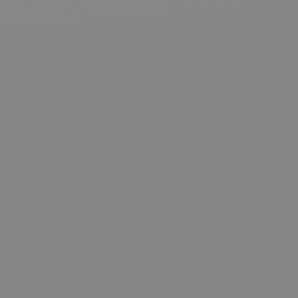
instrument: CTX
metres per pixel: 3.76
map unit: Hpe
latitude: 77.9717
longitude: -142.1011
